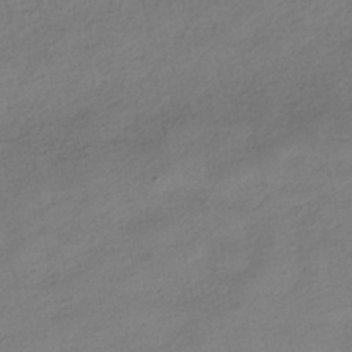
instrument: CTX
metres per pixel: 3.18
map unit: HNhu
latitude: -39.6533
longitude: 95.4265
